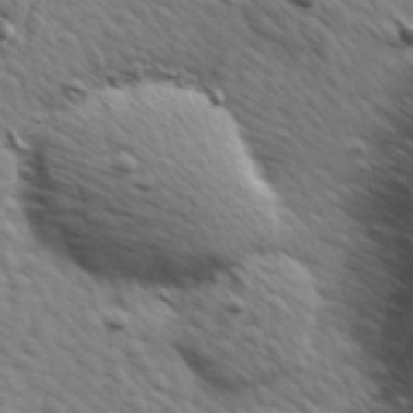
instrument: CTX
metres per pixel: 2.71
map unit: Hve
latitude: 24.3278
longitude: -97.4615
